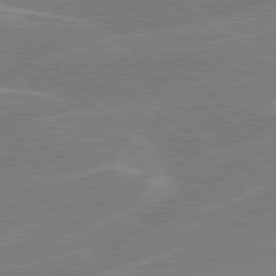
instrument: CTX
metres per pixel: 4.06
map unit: lApd
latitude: 79.5560
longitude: -130.0822
